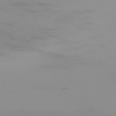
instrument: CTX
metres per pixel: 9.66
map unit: Ap
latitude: -74.4629
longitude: -82.0255
